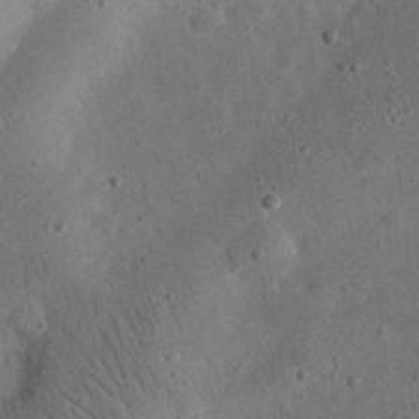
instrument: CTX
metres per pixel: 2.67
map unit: eHh
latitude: 24.0822
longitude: -68.3090
